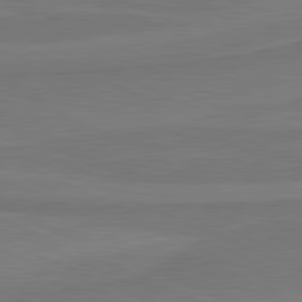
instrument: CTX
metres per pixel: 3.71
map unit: lApd
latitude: 81.6316
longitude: 168.8597
